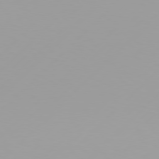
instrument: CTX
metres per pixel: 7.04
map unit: Hpe
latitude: 77.6316
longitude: -138.6113
